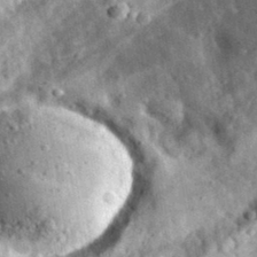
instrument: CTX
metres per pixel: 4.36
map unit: eHh
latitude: 34.4601
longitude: -79.0081
